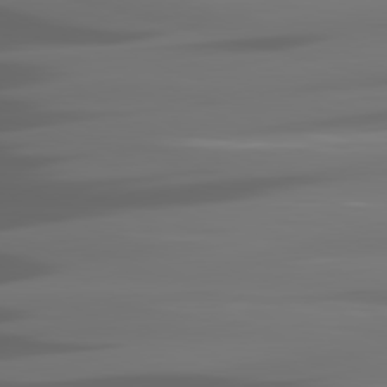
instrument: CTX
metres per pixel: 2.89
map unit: lApd
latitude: 81.1025
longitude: -140.2900
